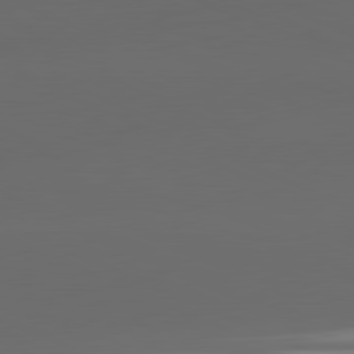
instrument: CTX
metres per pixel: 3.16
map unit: lApd
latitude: 81.4048
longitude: -147.2726
